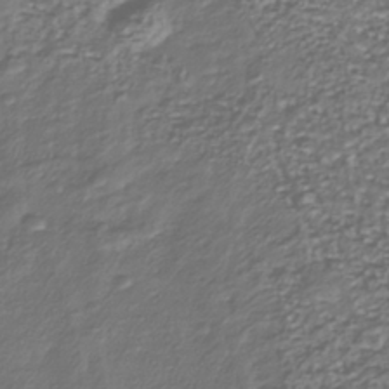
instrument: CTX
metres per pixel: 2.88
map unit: Nhu
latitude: -39.4832
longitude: -81.5749
